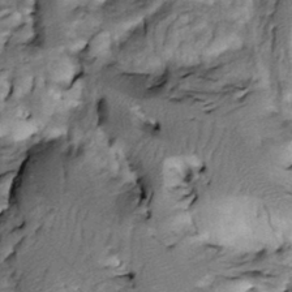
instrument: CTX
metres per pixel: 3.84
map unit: Htu
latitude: -3.6721
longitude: 150.3684
